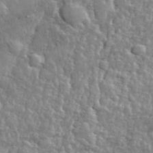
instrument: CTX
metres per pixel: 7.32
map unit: eHh
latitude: 32.0822
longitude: -79.3671
